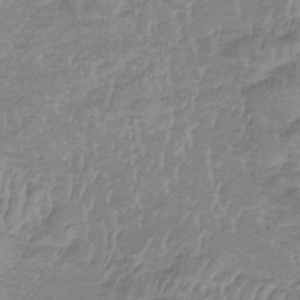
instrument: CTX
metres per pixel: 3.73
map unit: lHb
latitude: -34.2739
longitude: 70.5385
